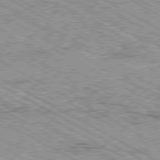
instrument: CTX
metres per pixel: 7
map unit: Ap
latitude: -80.4062
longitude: -53.0648
